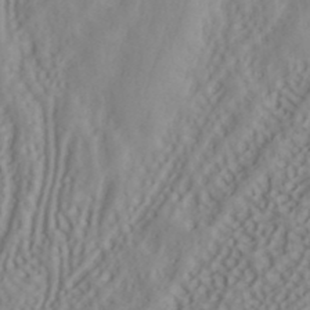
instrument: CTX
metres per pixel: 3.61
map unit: ANa
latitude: 40.8002
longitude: 53.2376
